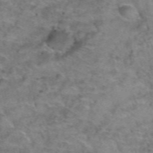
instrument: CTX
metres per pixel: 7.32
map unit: Hto
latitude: 39.0647
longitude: -41.7071
